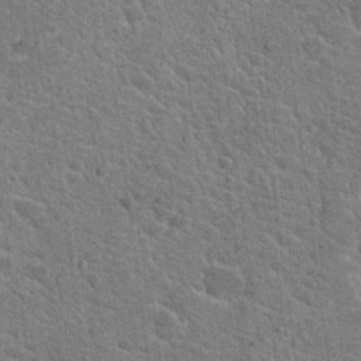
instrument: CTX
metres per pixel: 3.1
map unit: Hto
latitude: 19.4237
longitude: -33.7261
